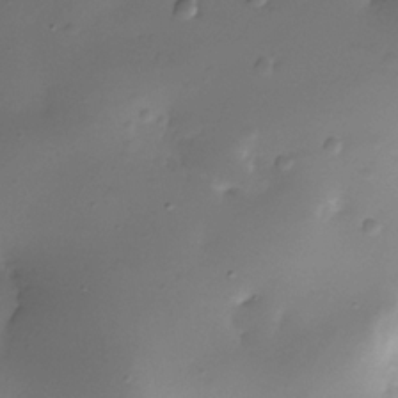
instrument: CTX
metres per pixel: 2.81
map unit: Nhe
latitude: -35.3132
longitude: -117.6505
